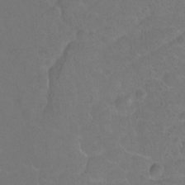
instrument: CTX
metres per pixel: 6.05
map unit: Hto
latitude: -3.1998
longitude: -34.8002
